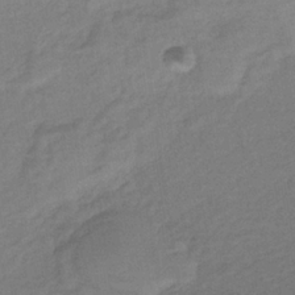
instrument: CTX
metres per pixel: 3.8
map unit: lHb
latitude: -34.2550
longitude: 65.3132
